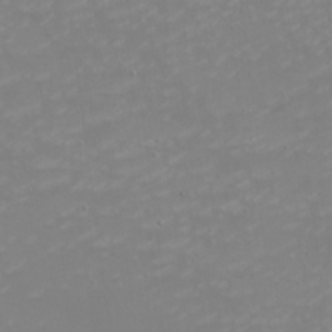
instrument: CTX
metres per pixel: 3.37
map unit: eHh
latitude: -2.6140
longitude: -74.9892
